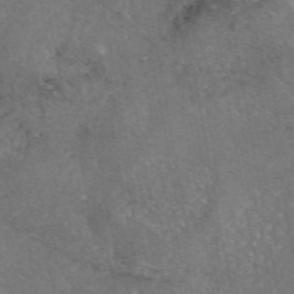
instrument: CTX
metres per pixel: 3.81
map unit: eAb
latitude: 46.5924
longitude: 106.8219
